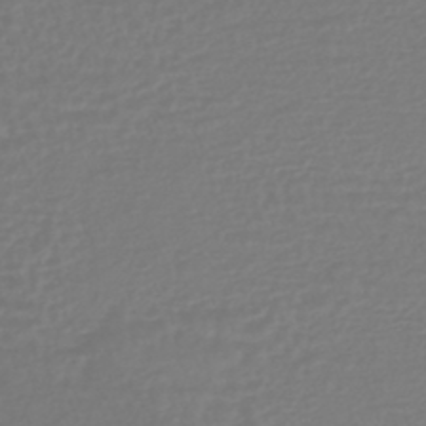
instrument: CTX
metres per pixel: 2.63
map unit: HNhu
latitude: -46.1794
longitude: 99.3887
